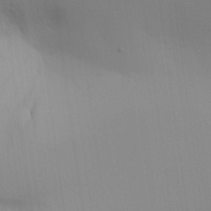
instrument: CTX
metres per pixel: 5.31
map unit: Aa
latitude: 26.1389
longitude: -143.0836
